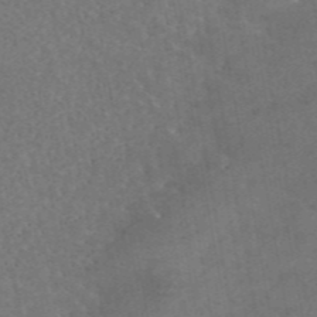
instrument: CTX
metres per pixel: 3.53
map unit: eAb
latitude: 45.3481
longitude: 123.7856
